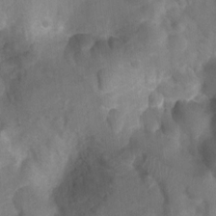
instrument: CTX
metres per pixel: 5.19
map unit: Ht
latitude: 4.9892
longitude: -30.4034
